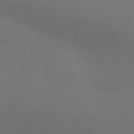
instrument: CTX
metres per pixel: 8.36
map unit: Aa
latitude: 27.1403
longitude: -145.6883
